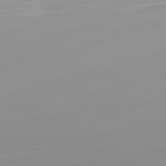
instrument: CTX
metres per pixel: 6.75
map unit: Ap
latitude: -79.8233
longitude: -63.2726
